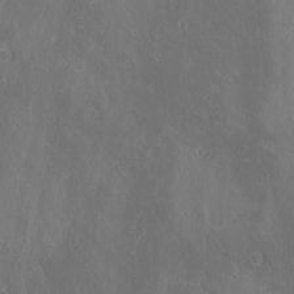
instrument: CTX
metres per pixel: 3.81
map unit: Ave
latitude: 22.4979
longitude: -136.7435
